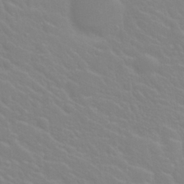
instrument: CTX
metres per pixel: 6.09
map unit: Nhu
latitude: 28.4223
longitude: -51.9717
